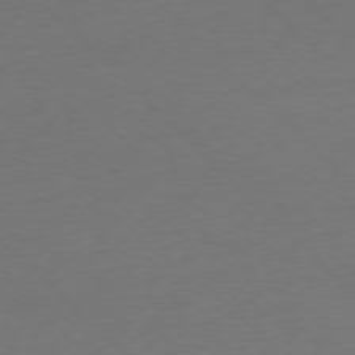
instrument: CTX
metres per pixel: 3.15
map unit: Ap
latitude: -77.3888
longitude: -92.3278
